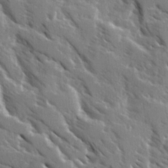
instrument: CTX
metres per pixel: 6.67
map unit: Ave
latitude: 16.1956
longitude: -130.8002
